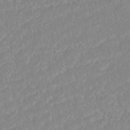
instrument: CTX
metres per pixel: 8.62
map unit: ANa
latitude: -44.6141
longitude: 104.3306
